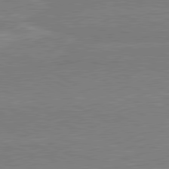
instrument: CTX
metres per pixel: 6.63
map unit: lApd
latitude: 80.5735
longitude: 168.5195
